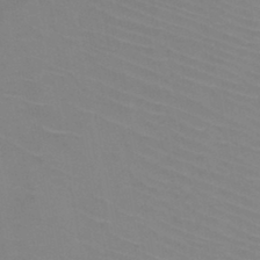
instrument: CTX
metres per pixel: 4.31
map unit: HNb
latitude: -45.9556
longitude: -42.8758
